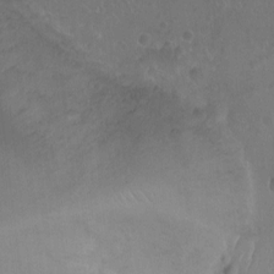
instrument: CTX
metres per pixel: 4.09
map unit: Ht
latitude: -9.7478
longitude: -21.3293
